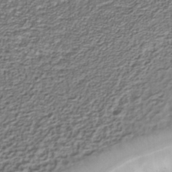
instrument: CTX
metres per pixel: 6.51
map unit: Nhu
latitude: -38.7085
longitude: -82.7813
